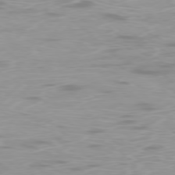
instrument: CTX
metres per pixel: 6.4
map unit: Ap
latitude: -78.4440
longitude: -63.6316
